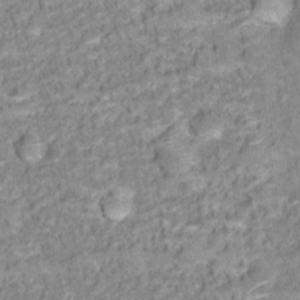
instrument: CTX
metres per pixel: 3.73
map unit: Hto
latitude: 16.8947
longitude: -36.6113
